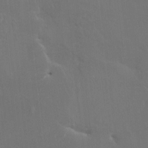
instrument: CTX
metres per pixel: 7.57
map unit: HNhu
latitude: 6.4412
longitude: 4.1416
